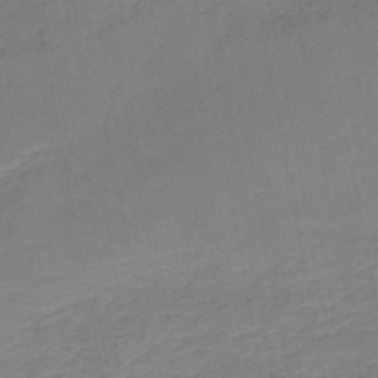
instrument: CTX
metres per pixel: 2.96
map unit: HNb
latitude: -50.7652
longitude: -50.3656
